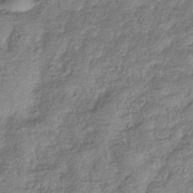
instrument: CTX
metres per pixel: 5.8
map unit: eHb
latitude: -37.2565
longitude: 80.7274
